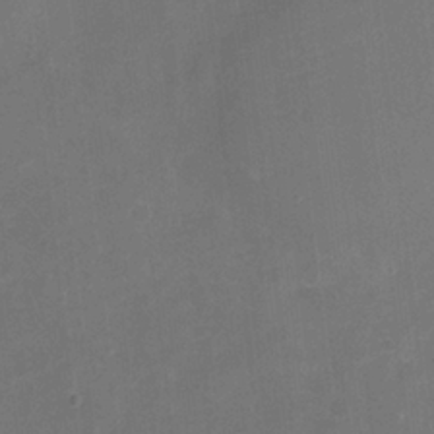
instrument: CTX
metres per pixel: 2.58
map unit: Nhu
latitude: -17.3321
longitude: -56.4789
